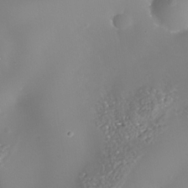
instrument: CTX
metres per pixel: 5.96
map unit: Nhe
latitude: -34.3495
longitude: -88.4034
